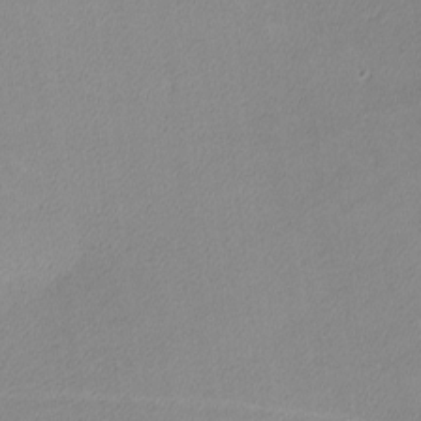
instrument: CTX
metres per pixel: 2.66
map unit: lHvf
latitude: -12.3117
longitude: -102.6490
